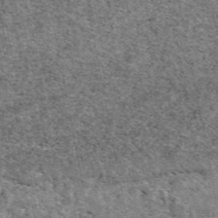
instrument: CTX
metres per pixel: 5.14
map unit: eAb
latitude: 48.6113
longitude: 116.3495
